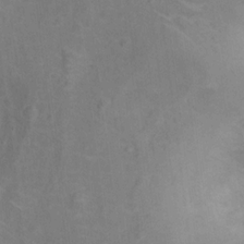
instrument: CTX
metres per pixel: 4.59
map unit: Ht
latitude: 13.8583
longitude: -41.4993
